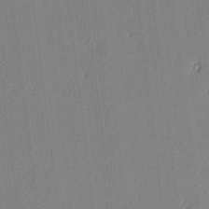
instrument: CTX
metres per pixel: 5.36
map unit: lAvf
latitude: -0.9542
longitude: -106.9703
